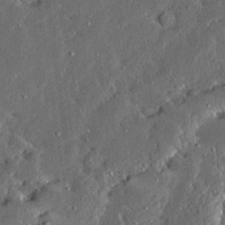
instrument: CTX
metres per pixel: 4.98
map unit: Ave
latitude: 14.0444
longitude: -137.3482
